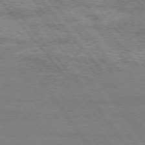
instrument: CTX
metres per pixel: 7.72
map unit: Hpe
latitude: 75.0836
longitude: -144.3467
